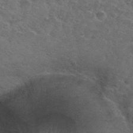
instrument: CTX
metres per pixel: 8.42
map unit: Hto
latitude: 32.4790
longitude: -49.6316
